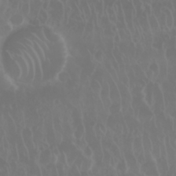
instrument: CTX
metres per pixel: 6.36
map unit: Nhu
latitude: 28.4979
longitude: -62.8569
